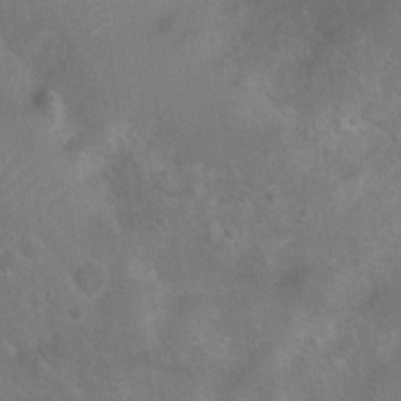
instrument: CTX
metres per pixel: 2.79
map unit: Nhu
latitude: 8.8758
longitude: -22.3089
